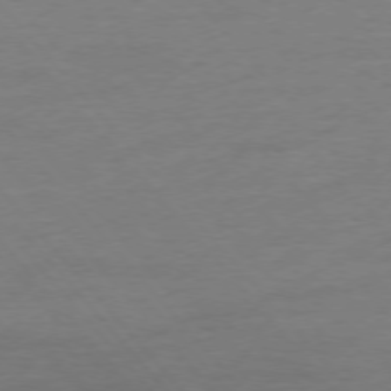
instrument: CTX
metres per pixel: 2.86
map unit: Hpe
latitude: -76.6330
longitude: -15.3482
